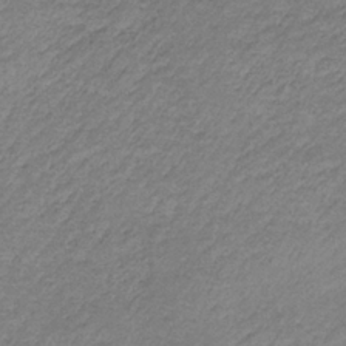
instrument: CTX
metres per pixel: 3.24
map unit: HNb
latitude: -33.8045
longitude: 62.0094
